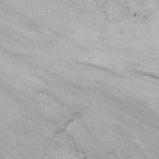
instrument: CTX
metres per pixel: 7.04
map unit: Nhu
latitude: -8.3873
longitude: -66.4979
